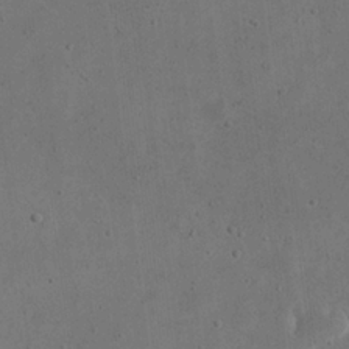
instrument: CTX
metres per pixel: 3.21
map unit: eHh
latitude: 23.3859
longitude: -66.9135
